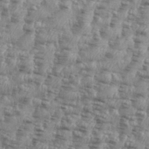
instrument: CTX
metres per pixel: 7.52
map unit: eHh
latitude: 35.4237
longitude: -136.5357
